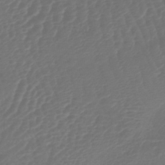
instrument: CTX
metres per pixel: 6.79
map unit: lHb
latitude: -43.4643
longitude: 76.9920
